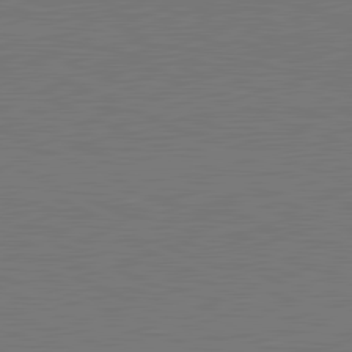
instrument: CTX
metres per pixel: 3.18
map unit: lApd
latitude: 81.7072
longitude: 149.7667
